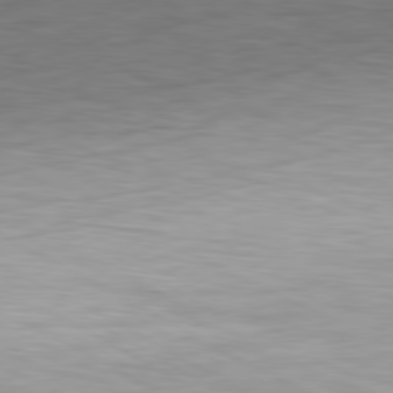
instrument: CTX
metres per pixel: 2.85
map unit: Ap
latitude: -81.4077
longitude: -79.3104
